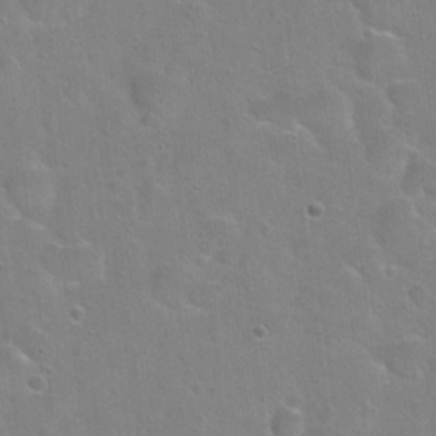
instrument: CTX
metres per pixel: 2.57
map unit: Hto
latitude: 22.5546
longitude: -52.2901
